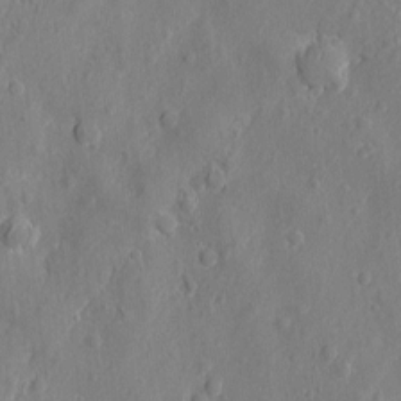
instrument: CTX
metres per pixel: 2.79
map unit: eHh
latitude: 7.0458
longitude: -75.2537
